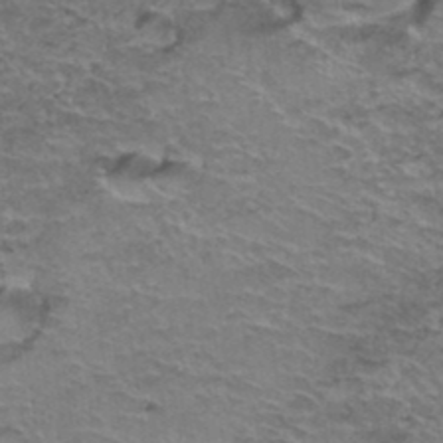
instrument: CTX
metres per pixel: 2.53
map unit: Hto
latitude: 37.4993
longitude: -41.8394
